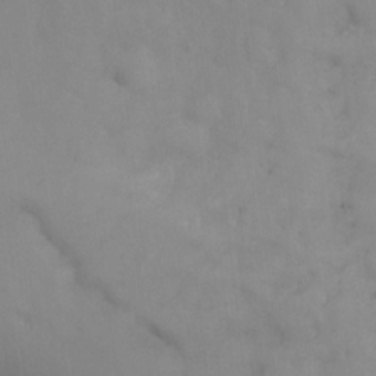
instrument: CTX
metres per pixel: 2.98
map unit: Ht
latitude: -2.6329
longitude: -33.7450
